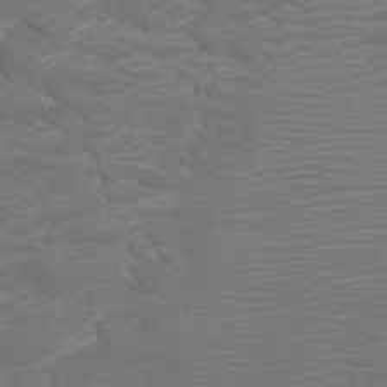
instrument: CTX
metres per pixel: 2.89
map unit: Htu
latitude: -5.6722
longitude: -73.0648
